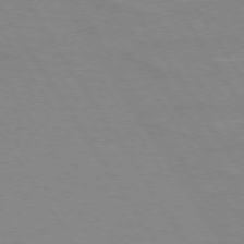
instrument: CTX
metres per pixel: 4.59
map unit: lApd
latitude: 73.3293
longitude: -56.4789
